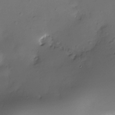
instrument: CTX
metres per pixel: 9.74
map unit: Nhe
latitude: -35.5966
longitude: -117.5938
